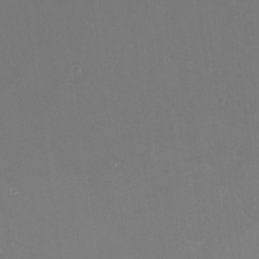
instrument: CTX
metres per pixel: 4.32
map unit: Nhu
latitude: 24.1011
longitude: -62.8947
